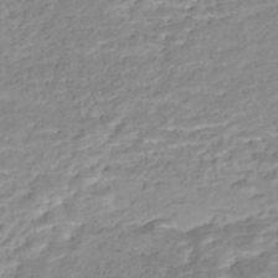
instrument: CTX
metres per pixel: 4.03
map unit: Nhe
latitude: -46.1605
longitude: 152.3873
